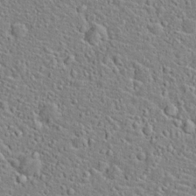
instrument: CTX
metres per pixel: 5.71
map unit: Hto
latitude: 22.4034
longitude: -46.2334
